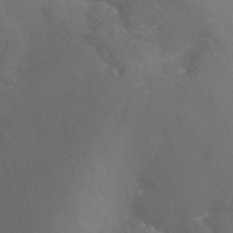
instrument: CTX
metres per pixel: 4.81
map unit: Nhu
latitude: -16.8597
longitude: -48.2900
